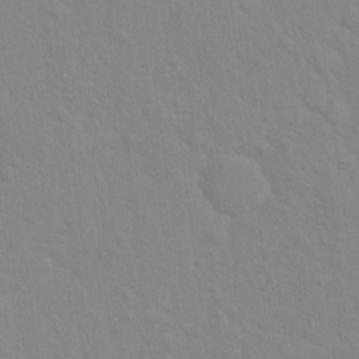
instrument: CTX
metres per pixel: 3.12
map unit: Hto
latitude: 16.2712
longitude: -39.6694
